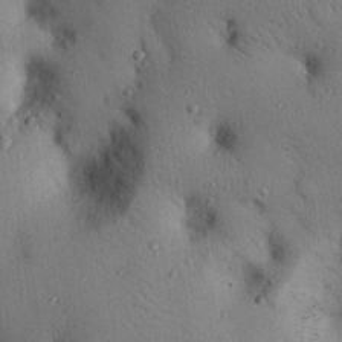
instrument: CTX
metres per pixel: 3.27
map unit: eHh
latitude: 25.5938
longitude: -76.7057
